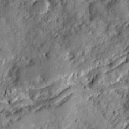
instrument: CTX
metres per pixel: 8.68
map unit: Ave
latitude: 19.7827
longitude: -129.5182
